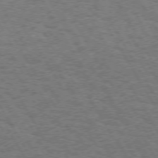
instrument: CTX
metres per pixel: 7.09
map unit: Hpe
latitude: 73.1215
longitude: -128.7813
